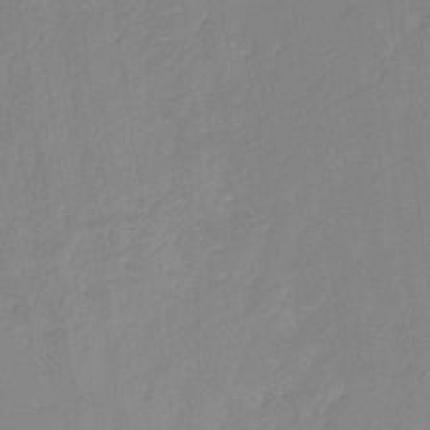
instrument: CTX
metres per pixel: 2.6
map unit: HNb
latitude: -31.4265
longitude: 60.1228
